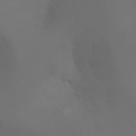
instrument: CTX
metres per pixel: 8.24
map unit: Aa
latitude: -7.3320
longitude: -72.6491
